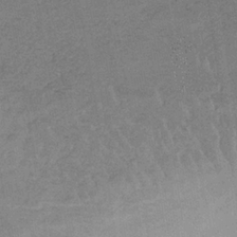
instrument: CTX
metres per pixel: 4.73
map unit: HNb
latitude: -32.4440
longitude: 62.3306
